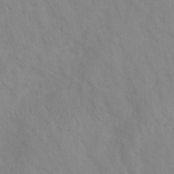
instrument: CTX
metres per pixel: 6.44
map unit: Ht
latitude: 2.6679
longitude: -25.3292
